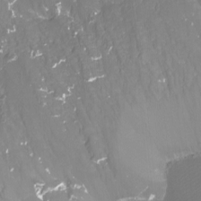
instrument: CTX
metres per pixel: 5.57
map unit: Htu
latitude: -13.3132
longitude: -47.4427
